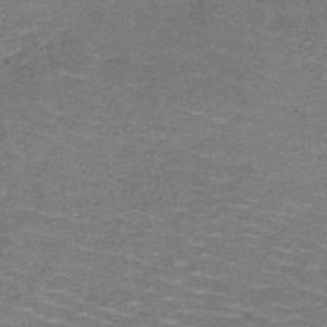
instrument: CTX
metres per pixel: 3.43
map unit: HNb
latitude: -49.7100
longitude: -49.7639
